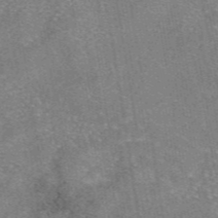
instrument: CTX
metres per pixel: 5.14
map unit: eAb
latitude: 47.1026
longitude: 102.9920
